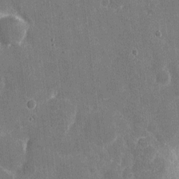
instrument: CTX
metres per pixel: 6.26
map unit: eHh
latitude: 6.1389
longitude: -67.6505
